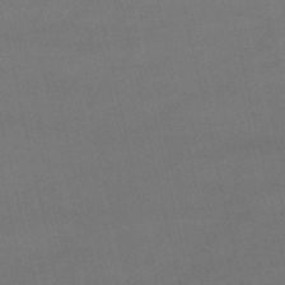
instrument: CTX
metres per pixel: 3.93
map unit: lHb
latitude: -47.2376
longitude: 70.5574
